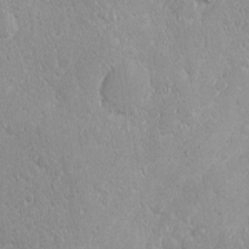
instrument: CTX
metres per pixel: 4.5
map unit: Ave
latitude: -10.8597
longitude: -120.3468
